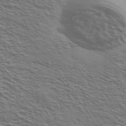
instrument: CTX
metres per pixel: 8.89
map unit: Ave
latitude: 38.1011
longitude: -109.2726
